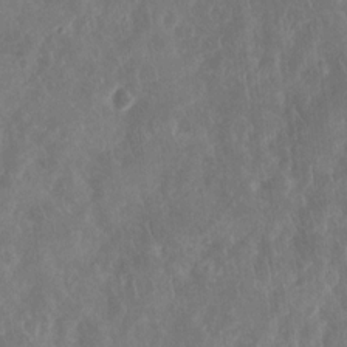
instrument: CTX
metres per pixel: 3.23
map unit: eHh
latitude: 14.1200
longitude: -72.8002
